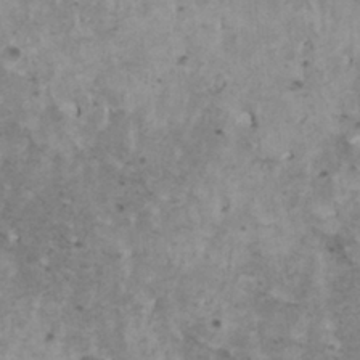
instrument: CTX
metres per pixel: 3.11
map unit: HNhu
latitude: 3.9906
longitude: 3.6910
